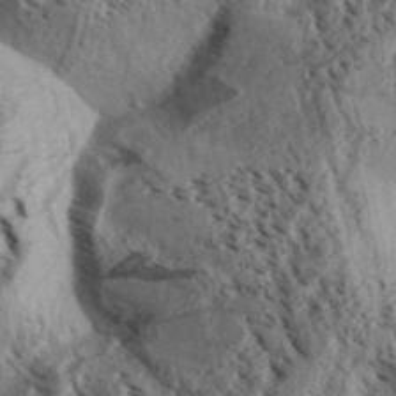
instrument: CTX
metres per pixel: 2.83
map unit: Aa
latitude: 31.9906
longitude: -137.0459
